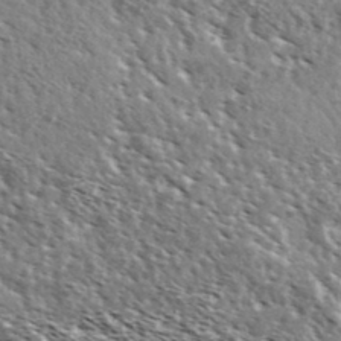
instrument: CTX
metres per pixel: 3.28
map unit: Ave
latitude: 37.6694
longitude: -107.9528
